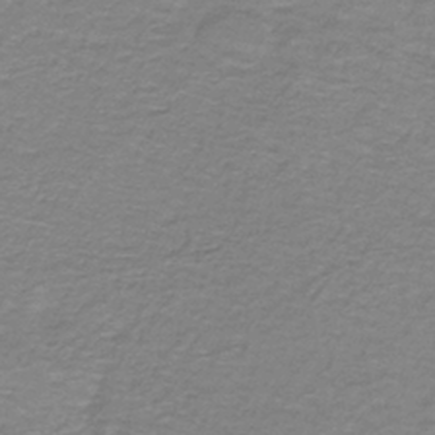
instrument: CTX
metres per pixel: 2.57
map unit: lHb
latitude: -41.4832
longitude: 56.6329
